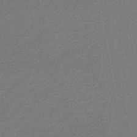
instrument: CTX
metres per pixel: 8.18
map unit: HNb
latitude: -46.6140
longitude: 56.6896
